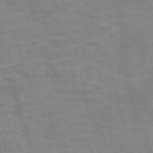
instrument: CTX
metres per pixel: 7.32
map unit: Nve
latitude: -57.8611
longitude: 63.5399
